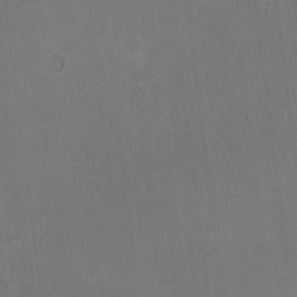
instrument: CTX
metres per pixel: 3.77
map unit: HNhu
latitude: -3.0864
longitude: -3.3859
